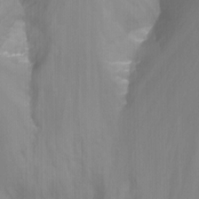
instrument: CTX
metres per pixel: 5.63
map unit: Nhu
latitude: -15.6911
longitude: -51.5749
